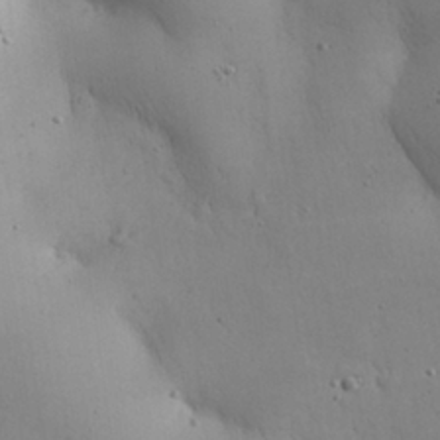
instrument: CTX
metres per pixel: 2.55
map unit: Nhu
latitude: 29.0269
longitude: -68.9892
